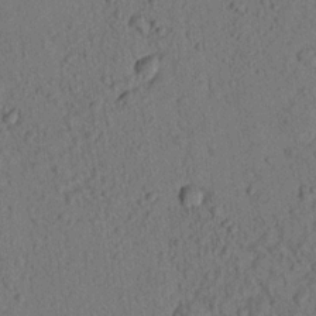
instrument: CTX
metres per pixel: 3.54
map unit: lHvf
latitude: 14.2901
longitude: 178.1605
